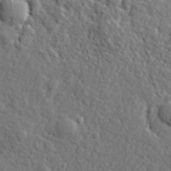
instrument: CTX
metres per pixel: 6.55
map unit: lHvf
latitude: 23.4426
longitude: 143.0864
